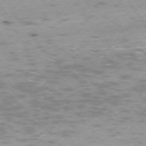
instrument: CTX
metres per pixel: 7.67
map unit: Ap
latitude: -74.3685
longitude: -73.6127
